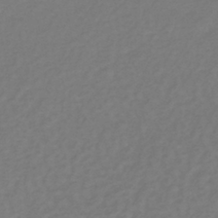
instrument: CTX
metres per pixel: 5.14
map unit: lHb
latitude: -39.1242
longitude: 72.4440
